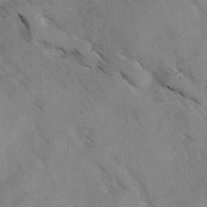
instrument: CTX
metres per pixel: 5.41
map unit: Ave
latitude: -0.2740
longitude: -111.3482
